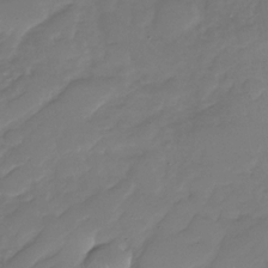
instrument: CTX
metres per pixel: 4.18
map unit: Nhu
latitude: -30.0094
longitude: -63.5371
